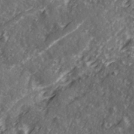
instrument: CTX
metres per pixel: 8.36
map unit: Ave
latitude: 20.9703
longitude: -131.4427
